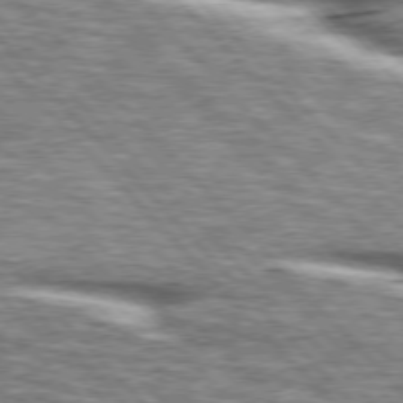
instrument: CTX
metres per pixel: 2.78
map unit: lApd
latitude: 76.3089
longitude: -83.2348
